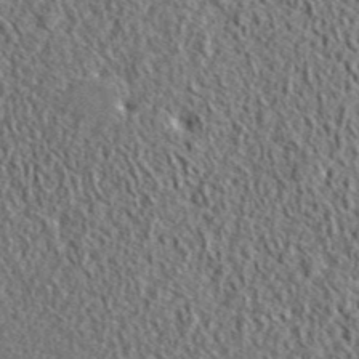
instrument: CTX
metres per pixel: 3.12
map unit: lHvf
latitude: 42.5924
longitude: -89.6316
